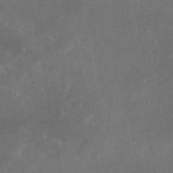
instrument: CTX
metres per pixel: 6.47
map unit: eAb
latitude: 46.1767
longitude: 125.6722
